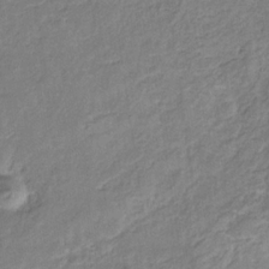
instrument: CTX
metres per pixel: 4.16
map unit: eHb
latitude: -30.0094
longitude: 64.4062
